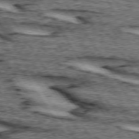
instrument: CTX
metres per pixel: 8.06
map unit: lApd
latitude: 74.2900
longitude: -72.5168
